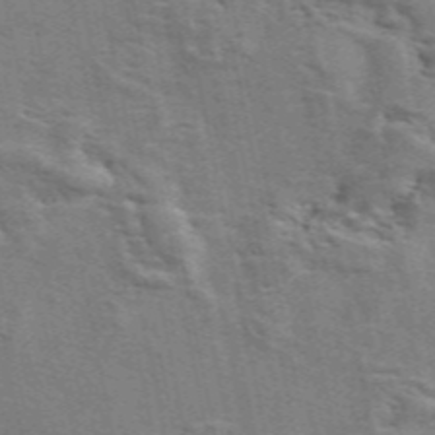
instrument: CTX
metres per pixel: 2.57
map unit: ANa
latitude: 49.4237
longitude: -75.9717
